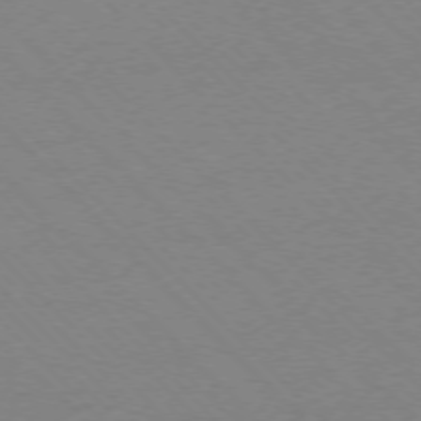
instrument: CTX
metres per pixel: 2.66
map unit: Ap
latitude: -76.5763
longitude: -85.4804
